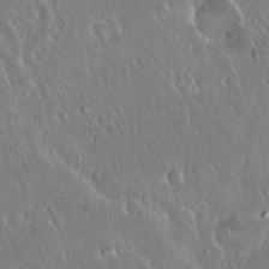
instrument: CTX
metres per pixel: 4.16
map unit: Hto
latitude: 18.8947
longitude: -57.6504
